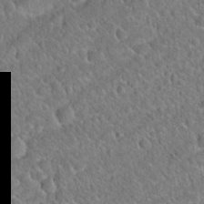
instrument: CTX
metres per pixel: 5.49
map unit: Hto
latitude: 20.0255
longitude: -50.4223
